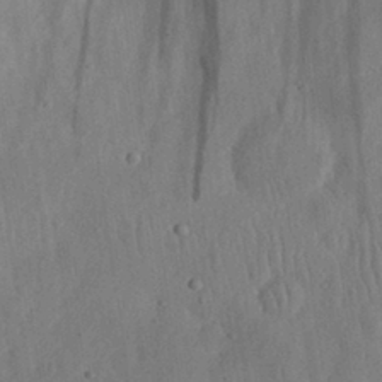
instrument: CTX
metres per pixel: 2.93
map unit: eHh
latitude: 29.1403
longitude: -76.2333
